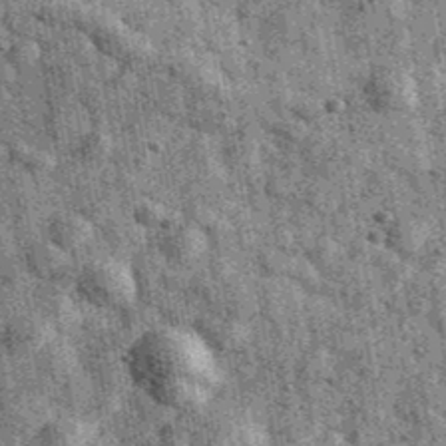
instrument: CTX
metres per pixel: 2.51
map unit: Ave
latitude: 40.5735
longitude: -106.8002
